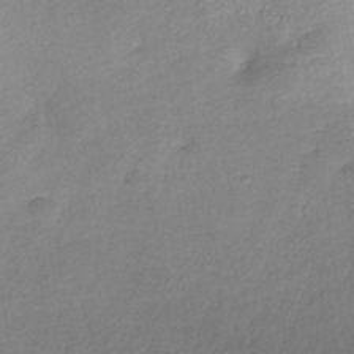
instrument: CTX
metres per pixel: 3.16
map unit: eHh
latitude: -39.5210
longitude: -28.7057
